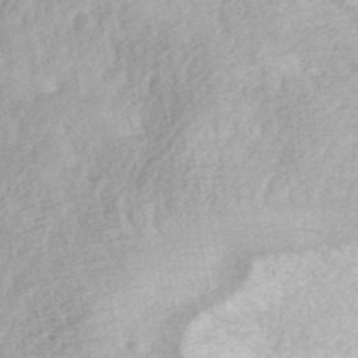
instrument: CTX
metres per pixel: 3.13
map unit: ANa
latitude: 41.3293
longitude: 15.8045
